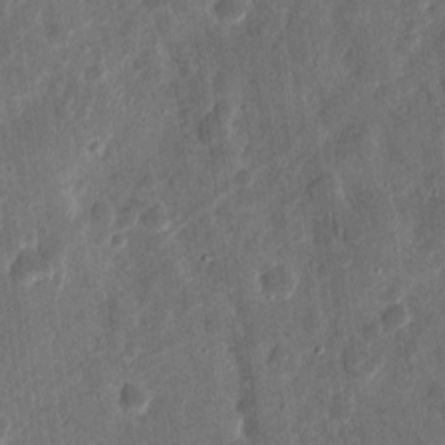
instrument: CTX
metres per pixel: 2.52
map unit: eHh
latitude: 11.8395
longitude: -73.5372
